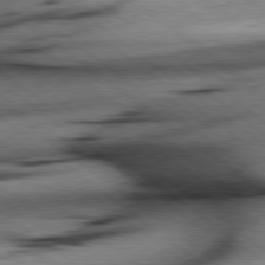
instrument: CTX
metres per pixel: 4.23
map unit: lApd
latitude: 79.0081
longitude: -141.1592
